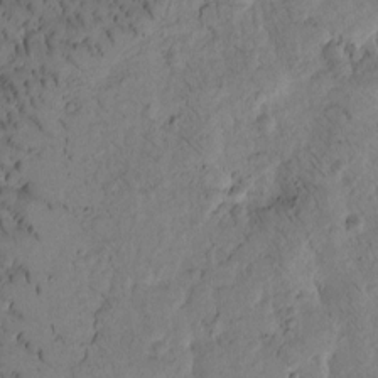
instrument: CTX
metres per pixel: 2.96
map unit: Htu
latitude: -3.5399
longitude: 171.3888
